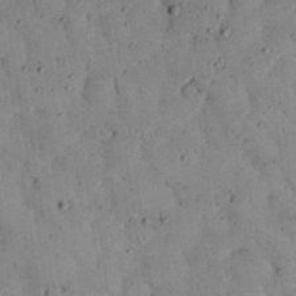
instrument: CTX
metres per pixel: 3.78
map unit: Nhu
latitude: 28.1578
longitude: -71.9717
